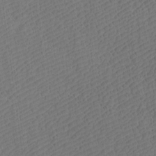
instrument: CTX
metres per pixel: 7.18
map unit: Htu
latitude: -7.7288
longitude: -66.6301
